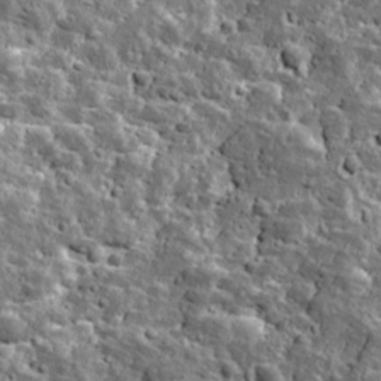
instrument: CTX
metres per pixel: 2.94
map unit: Ave
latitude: 17.0081
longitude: -134.7813
